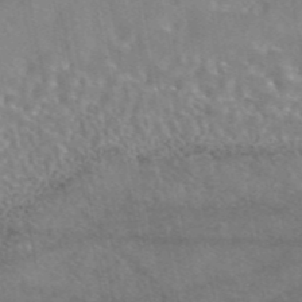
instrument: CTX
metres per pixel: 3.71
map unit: eAb
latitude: 44.8002
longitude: 107.8989
